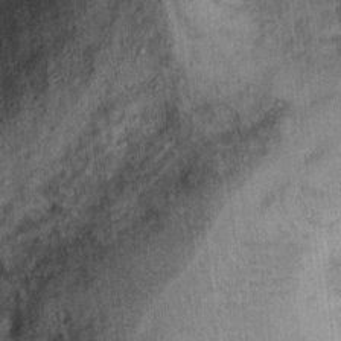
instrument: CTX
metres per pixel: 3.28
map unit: Ht
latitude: 11.4804
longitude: -39.4615
